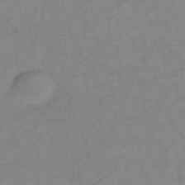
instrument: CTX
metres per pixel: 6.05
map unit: lHb
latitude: -34.8786
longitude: 72.3306
